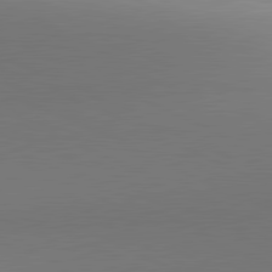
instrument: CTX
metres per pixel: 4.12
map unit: lApd
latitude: 81.4048
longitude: 143.8989
